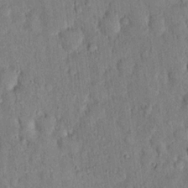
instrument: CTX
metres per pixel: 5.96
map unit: eHh
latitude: 18.8758
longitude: -61.7449
